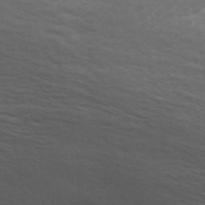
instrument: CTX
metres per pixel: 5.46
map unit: ANa
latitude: 44.5357
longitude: 28.8786
